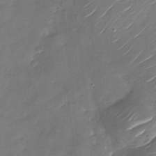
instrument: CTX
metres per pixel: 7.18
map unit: Nhu
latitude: -29.1242
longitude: -73.6505
